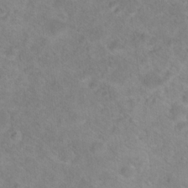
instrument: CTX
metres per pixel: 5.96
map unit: Hto
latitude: 18.6679
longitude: -38.1011
